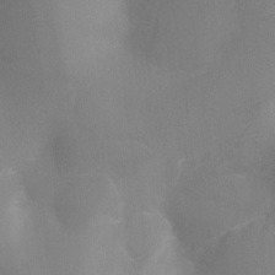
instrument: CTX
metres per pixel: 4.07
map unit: Ht
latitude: -13.4455
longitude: -44.4412
